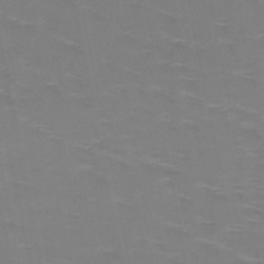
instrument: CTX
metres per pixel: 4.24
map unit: HNb
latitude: -48.7463
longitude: -47.1026
